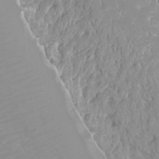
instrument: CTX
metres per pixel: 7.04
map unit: Ht
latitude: -4.0850
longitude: -26.9514
